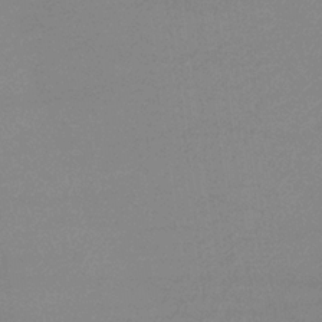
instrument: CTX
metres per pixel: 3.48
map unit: eHb
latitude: -33.2376
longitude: 69.8233
